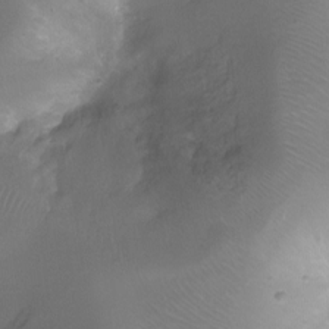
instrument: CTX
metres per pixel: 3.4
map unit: Ht
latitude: -11.5210
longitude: -44.1200
